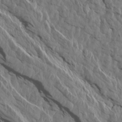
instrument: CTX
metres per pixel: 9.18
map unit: Aa
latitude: 14.7436
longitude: -142.8569
